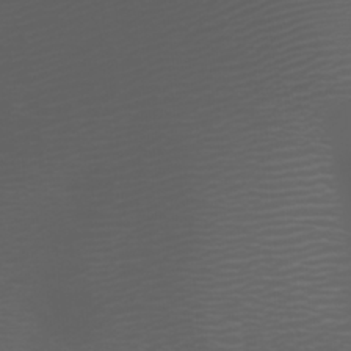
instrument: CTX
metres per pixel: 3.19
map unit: Nhu
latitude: -5.7288
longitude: -89.2348
